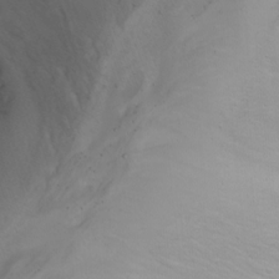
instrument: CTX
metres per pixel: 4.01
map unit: Nhu
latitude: -6.9919
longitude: -65.7639
